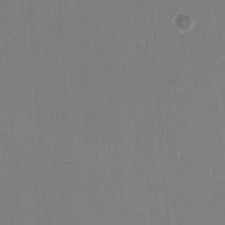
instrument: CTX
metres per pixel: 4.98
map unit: HNhu
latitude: -1.9745
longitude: -1.9150
